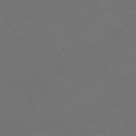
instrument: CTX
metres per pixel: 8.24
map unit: Hpe
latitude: -71.0487
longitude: 16.5574
